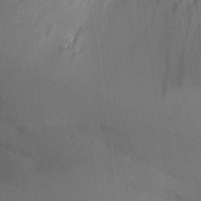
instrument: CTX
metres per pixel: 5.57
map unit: Aa
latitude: 26.2901
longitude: -128.6301
